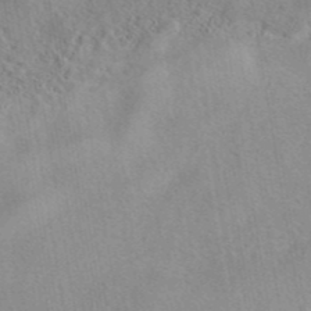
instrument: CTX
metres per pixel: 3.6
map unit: eAb
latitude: 42.7057
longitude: 103.9745
